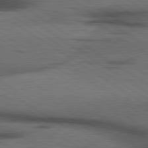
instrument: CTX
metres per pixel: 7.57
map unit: lApd
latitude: 79.7072
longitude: 168.1416
